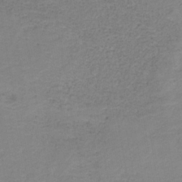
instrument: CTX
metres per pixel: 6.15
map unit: HNb
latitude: -35.1620
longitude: 52.5573
